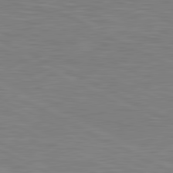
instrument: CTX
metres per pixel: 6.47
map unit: lApd
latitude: 81.1403
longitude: -169.2348
